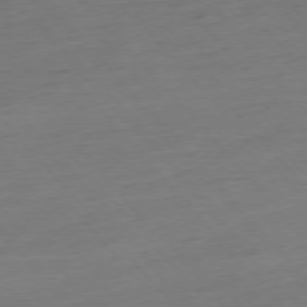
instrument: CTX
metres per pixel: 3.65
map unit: Hpe
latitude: -76.3684
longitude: -14.7247
